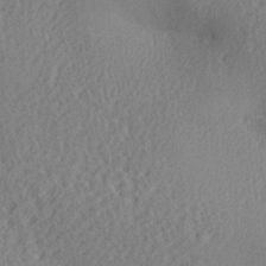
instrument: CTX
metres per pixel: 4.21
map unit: Aa
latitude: 29.2348
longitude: -137.2537
